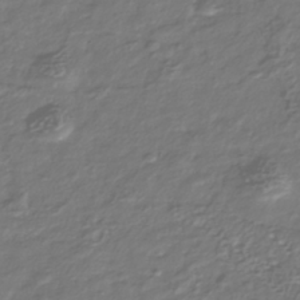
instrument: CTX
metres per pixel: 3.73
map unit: Nhu
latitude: -39.7100
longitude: -81.6316
